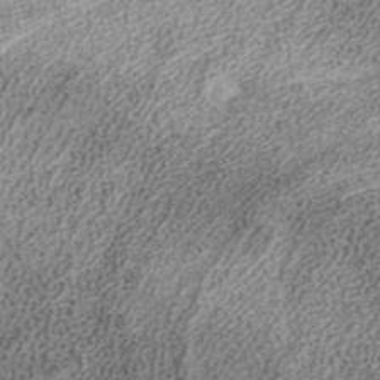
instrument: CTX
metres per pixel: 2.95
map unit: ANa
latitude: 37.4049
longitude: 15.9178
